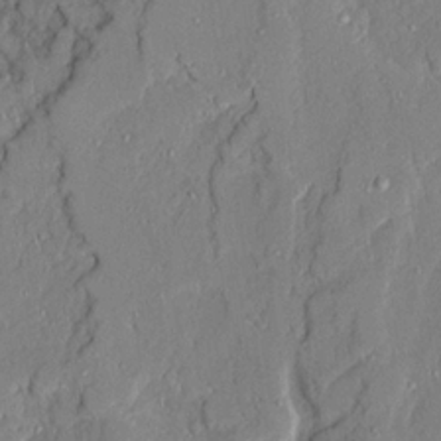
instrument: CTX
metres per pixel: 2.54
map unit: Ave
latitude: 21.6883
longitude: -128.4601
